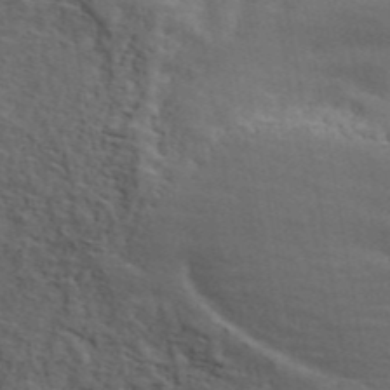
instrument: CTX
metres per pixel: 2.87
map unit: ANa
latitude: 45.8772
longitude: 38.1794
